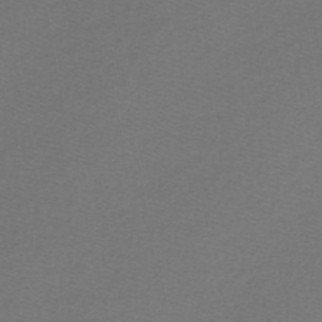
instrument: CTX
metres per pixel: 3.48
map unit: lHb
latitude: -43.7477
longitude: 72.6896
